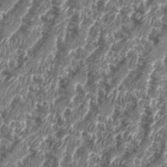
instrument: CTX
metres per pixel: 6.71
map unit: eHh
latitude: 35.4426
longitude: -136.8002
